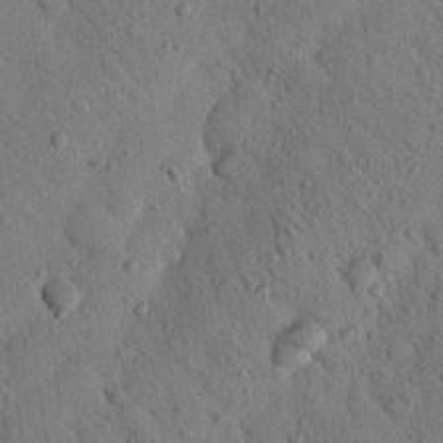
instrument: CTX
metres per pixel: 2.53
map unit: Nhu
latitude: 21.9150
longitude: -76.1389
